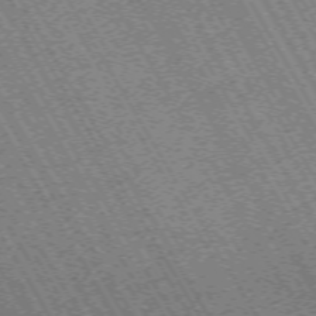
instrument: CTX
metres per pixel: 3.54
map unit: Hpe
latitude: -70.6708
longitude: 10.7085
